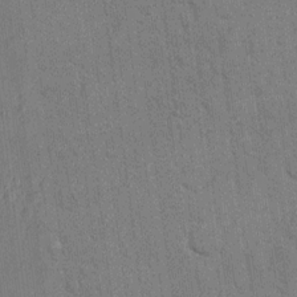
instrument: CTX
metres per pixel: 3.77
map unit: eHh
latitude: 14.9892
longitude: -69.1592
